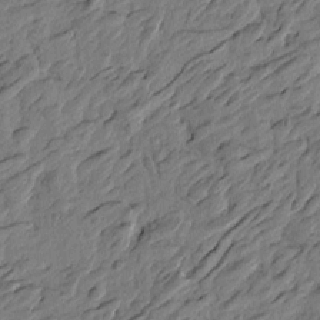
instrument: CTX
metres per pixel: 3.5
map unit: Htu
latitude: -3.6910
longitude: -179.9150
